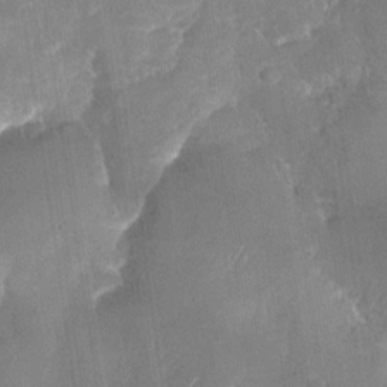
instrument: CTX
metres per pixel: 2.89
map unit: Nhu
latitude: -27.8422
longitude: -62.9325
